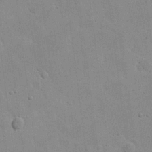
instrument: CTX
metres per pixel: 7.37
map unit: eHh
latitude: 21.1781
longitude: -68.4034
